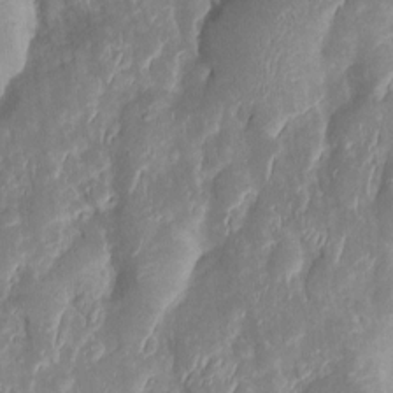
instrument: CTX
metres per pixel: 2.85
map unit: Htu
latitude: 0.8380
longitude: 147.0108
